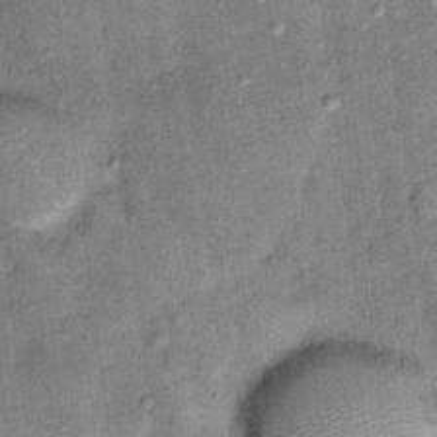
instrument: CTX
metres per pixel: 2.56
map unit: Ht
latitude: 9.0458
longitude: -37.4426
